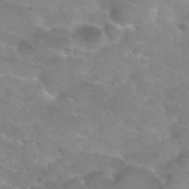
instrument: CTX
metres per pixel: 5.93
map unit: Hto
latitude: 31.8395
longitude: -47.7450
